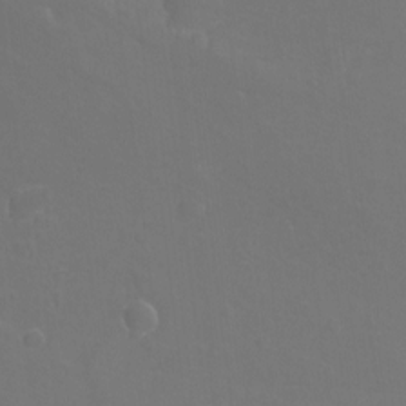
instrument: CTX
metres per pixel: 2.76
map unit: Hto
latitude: -3.5966
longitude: -35.7827
